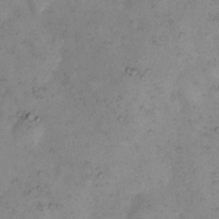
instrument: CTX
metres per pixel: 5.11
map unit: eHh
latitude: 10.7624
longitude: -62.8002
